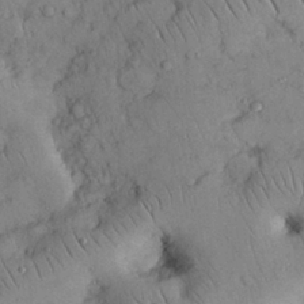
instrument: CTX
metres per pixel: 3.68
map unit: Nhu
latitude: 28.3656
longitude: -70.9136
